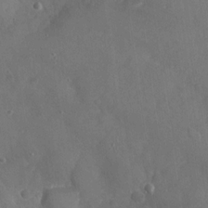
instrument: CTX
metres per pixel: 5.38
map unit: Nhu
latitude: -27.5777
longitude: -58.1956
